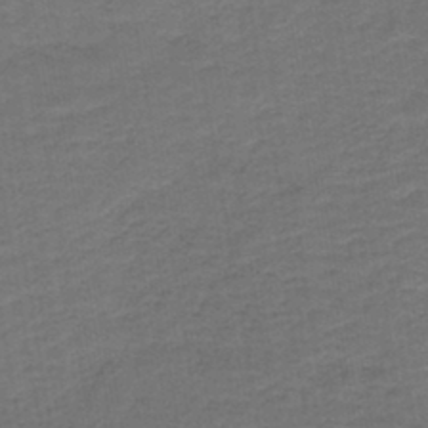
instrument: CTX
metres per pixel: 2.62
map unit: HNb
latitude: -43.1620
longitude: 51.6155
